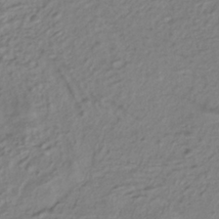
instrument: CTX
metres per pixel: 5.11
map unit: ANa
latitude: -38.8975
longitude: 95.4454
